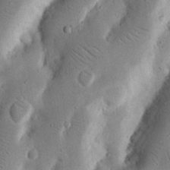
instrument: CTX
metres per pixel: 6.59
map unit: Nhu
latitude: 17.1781
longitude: -74.7813
